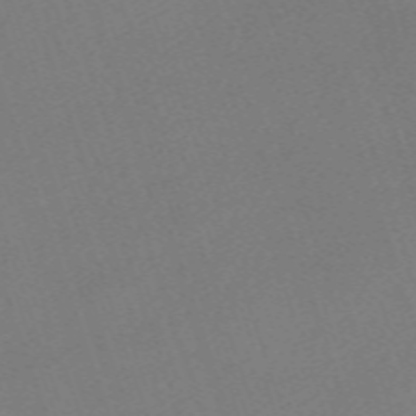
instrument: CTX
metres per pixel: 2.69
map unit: eHh
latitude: -63.5588
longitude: 50.7274
